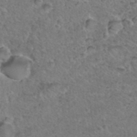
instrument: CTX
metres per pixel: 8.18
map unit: Hto
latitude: 36.0444
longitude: -47.9150
